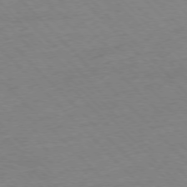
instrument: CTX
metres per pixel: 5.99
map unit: Hpe
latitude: -77.1809
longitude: -11.4049
